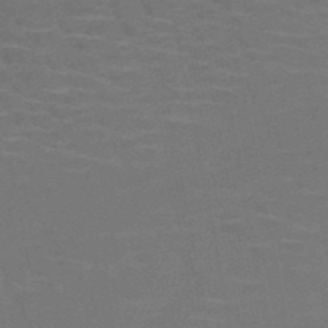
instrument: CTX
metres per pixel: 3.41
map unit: HNb
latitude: -51.2565
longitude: -48.0822
